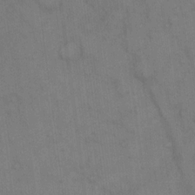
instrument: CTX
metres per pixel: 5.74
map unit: eHh
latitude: 14.4790
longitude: -62.6680
